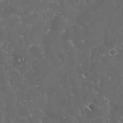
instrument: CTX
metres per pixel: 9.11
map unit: eHh
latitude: 33.3671
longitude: -62.7436
